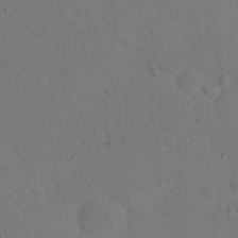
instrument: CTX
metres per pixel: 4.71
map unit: Nhu
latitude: 15.0459
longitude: -36.6113
